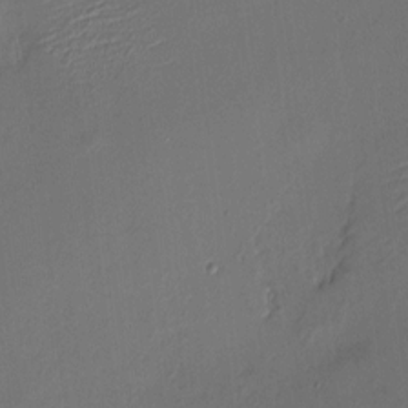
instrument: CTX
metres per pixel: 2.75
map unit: HNhu
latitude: 8.4034
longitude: -0.2144
